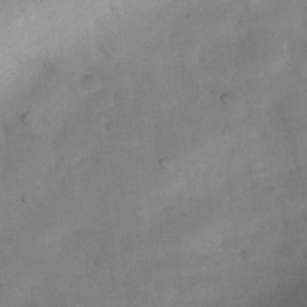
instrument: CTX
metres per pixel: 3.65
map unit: Nhu
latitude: 8.3845
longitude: -23.1403
